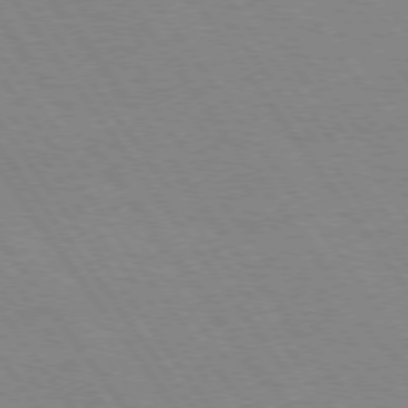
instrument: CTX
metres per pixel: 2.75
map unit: Hpe
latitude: 74.2523
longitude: -140.9891
